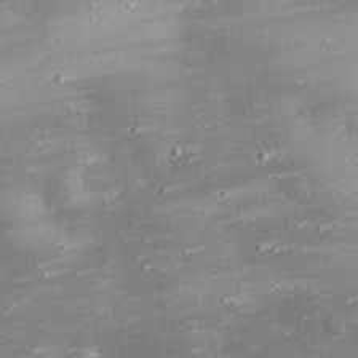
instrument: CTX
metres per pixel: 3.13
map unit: eHh
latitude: 24.9891
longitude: -88.9325
